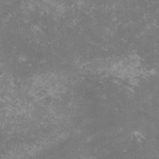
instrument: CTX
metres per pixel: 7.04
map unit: lHvf
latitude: -14.4629
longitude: -99.3670
